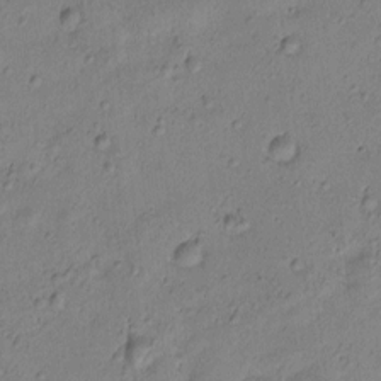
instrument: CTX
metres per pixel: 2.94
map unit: Htu
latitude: -0.0283
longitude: 174.9163
